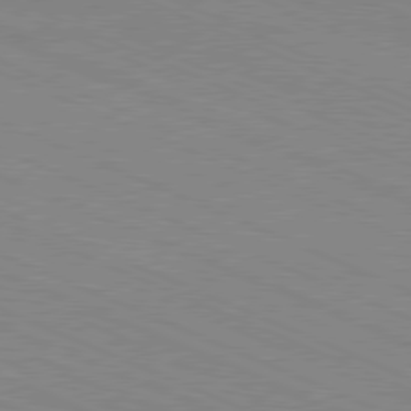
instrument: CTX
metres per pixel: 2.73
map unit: Hpe
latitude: -81.6722
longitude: 16.2740
